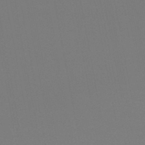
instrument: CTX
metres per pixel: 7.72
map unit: lHb
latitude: -47.3698
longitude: 68.5951
